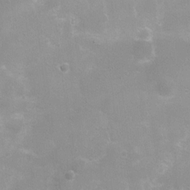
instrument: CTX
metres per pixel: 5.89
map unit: Ht
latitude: 4.7624
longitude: -20.5168
